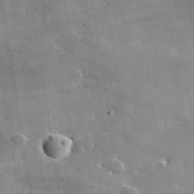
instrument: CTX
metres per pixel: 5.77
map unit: lHvf
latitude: 35.1970
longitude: -92.0633
